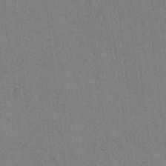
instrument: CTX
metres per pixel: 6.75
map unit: lAvf
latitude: -5.8989
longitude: -114.4412
